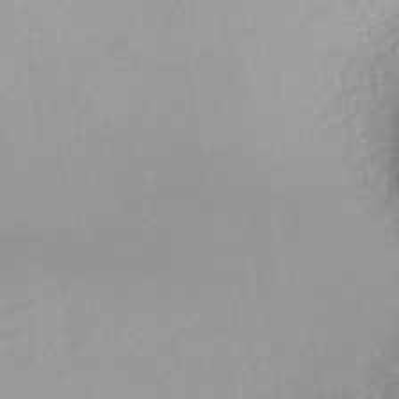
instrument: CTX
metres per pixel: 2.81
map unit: HNhu
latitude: -40.5007
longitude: 95.3698
